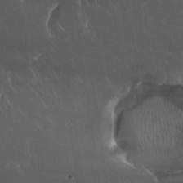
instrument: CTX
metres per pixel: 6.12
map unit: Nhu
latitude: 30.6869
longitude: -56.9324
